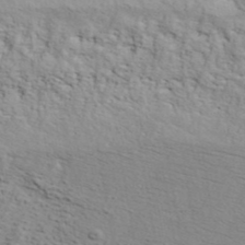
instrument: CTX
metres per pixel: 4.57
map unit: ANa
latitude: 42.2145
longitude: 55.6722
